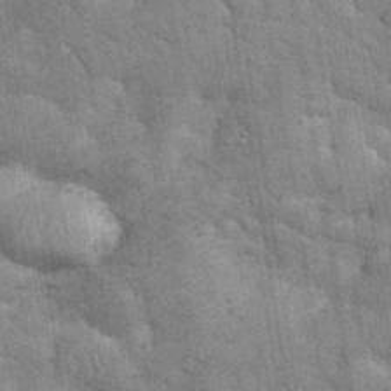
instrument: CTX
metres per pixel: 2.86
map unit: eHh
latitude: 35.2159
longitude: -65.6316
